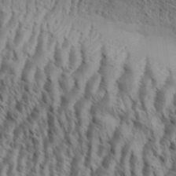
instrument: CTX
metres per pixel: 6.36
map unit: eHh
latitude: 34.3089
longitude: -138.2711
